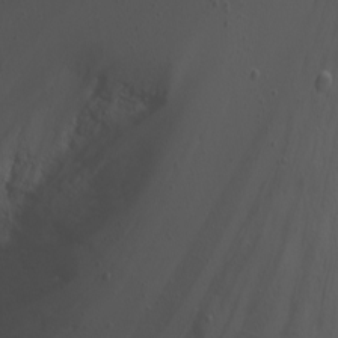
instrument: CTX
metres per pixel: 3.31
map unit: Nhu
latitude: -7.0108
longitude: -75.6316
